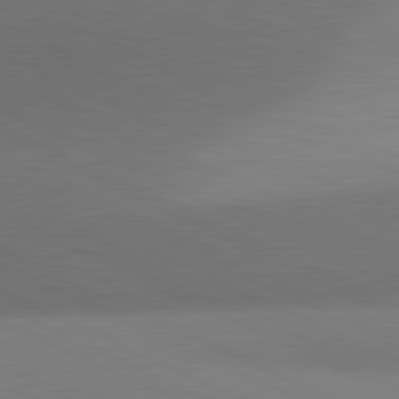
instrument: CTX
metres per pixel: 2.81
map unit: lApd
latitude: 81.0836
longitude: 133.5399
